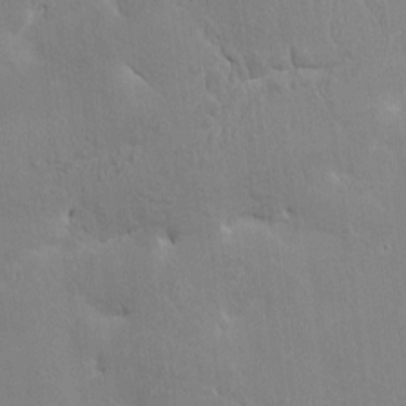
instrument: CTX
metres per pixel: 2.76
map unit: HNhu
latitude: 3.2159
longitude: -6.8191
